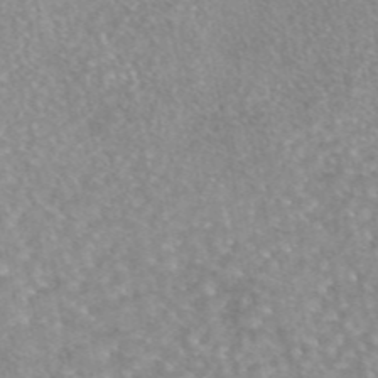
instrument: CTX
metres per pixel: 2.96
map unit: eAb
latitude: 45.1403
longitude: 104.6329
